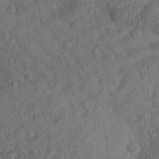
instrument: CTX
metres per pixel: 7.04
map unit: Aa
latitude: 27.1025
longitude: -143.7828
